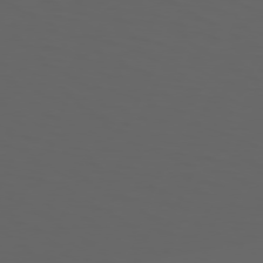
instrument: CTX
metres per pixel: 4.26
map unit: Hpe
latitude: 74.0255
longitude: -126.7813
